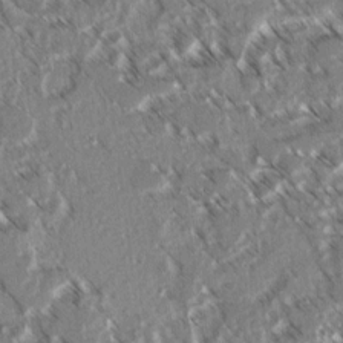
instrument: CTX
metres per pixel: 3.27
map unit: lAvf
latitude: 3.5560
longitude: -105.2726
